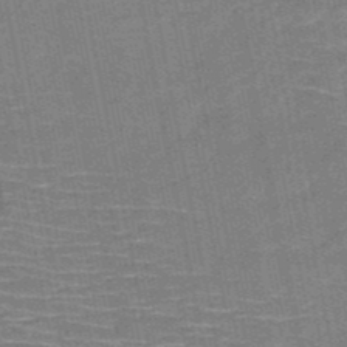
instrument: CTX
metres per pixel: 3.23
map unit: HNb
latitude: -51.2376
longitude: -44.4223
